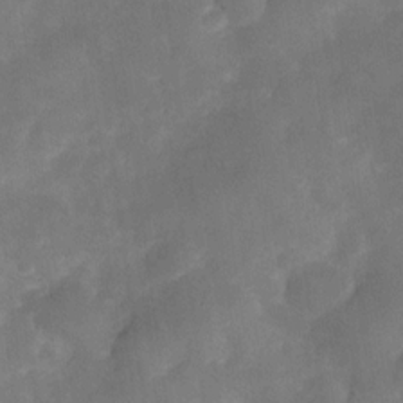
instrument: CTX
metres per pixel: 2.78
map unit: Nve
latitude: -27.0864
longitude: -148.2334
